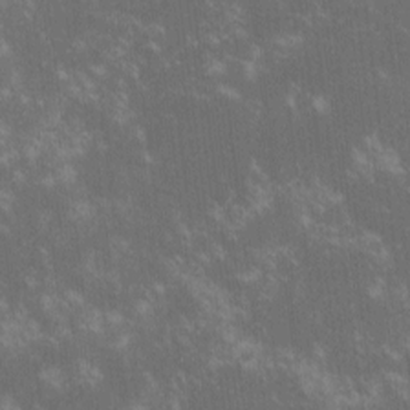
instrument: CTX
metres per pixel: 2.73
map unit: lHvf
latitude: -14.4251
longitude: -103.0080
